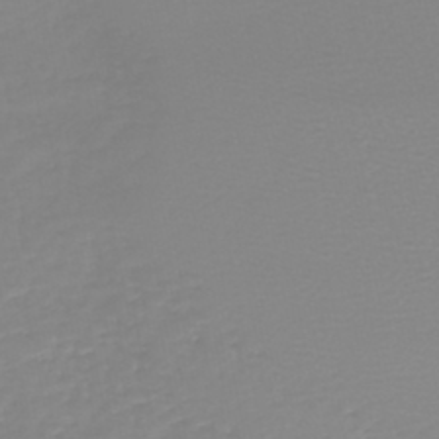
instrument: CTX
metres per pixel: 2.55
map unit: HNb
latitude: -44.4818
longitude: 53.9367
